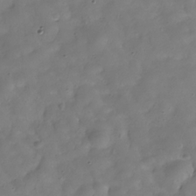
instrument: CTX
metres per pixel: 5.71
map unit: Hve
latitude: -31.1242
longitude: 95.0108
